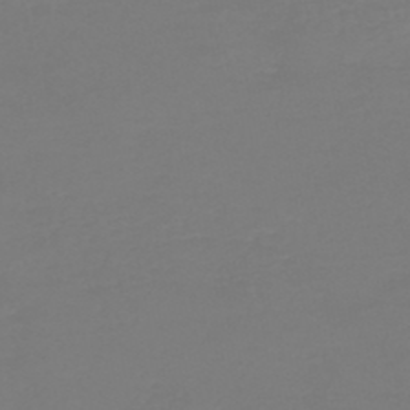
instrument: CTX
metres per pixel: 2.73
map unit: HNb
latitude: -45.9745
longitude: 54.2740
